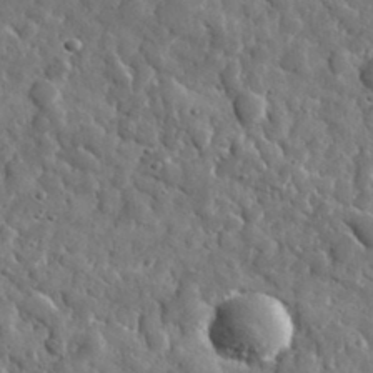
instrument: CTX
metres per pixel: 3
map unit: lHvf
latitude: 35.2914
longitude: -87.8772
